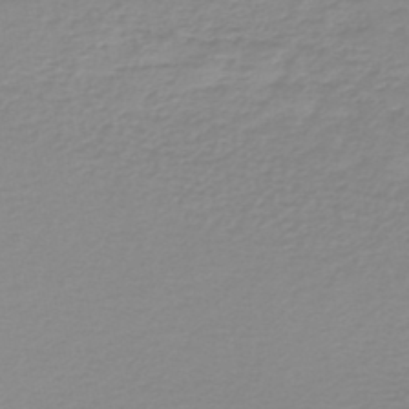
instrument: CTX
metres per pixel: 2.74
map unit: lHb
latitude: -44.3117
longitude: 62.2172
